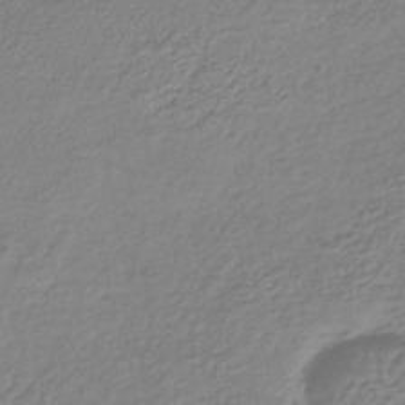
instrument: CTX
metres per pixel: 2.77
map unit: lHb
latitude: -42.2928
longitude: 68.5573
